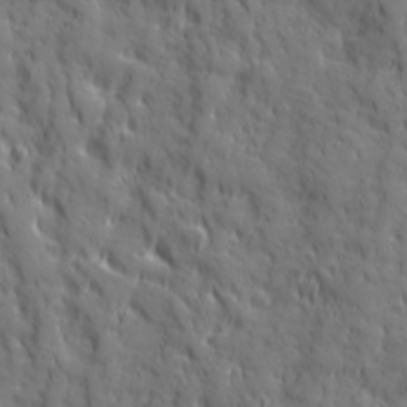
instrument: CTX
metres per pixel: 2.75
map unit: Ave
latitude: 19.6127
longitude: -132.9514
